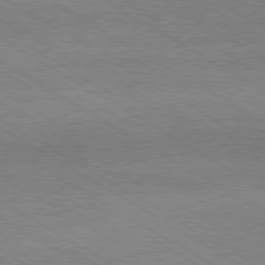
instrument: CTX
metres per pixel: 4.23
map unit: Ap
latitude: -80.1228
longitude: -81.5560
